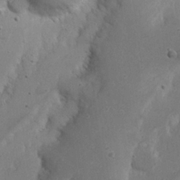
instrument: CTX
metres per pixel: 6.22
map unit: Nhu
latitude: 21.5560
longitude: -71.7827
